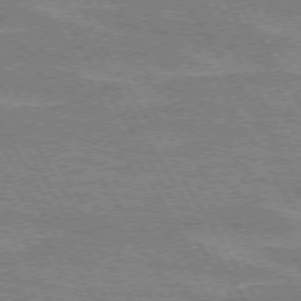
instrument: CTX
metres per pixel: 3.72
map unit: lApd
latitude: 72.4979
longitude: -55.7449
